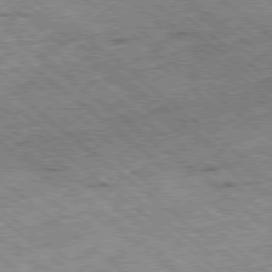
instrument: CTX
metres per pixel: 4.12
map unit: Ap
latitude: -78.8597
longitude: -51.4615
